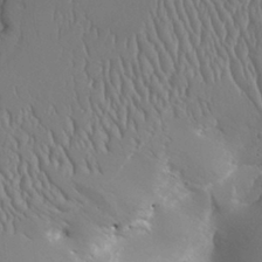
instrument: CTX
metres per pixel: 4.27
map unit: Aa
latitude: 31.6316
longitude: -143.3671
